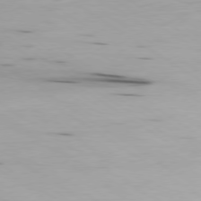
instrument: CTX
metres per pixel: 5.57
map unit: Ap
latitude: -80.0094
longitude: -62.6113
